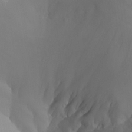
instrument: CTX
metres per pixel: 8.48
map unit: Aa
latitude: 25.1214
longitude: -127.6883
